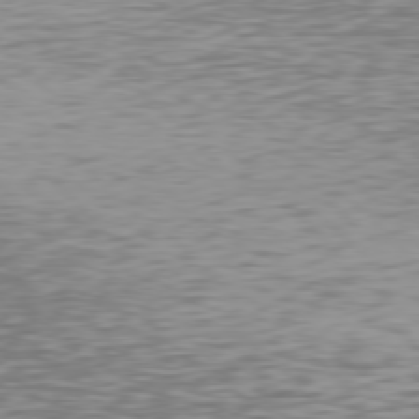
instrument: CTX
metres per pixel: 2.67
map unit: Hpe
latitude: 77.6882
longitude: -171.0647
